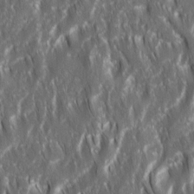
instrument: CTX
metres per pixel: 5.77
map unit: Ave
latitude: 15.3860
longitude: -134.1011
